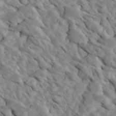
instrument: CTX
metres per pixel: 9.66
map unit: Htu
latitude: 2.2144
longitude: 142.9163
